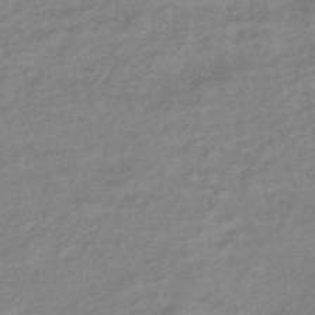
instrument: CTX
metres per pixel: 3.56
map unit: eHb
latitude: -40.2550
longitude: 80.3307
